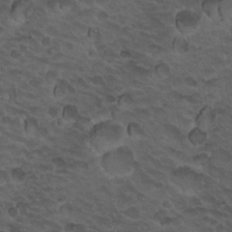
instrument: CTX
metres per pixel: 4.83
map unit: Hto
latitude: 19.1592
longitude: -32.4223
